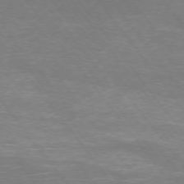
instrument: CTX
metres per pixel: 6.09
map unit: Ap
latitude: -75.1998
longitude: -70.0633
